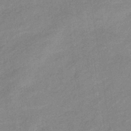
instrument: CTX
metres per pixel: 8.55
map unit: eHb
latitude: -40.9164
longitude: 83.6344
